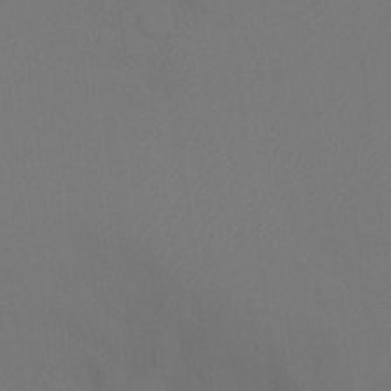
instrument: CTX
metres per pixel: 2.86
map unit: Ht
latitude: -10.2173
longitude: -33.8394
